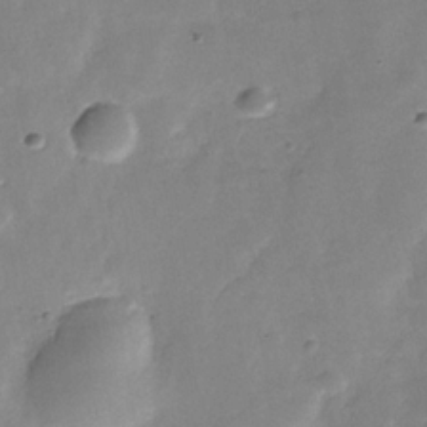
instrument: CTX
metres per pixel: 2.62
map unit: Hve
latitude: -30.9919
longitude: 92.5574
